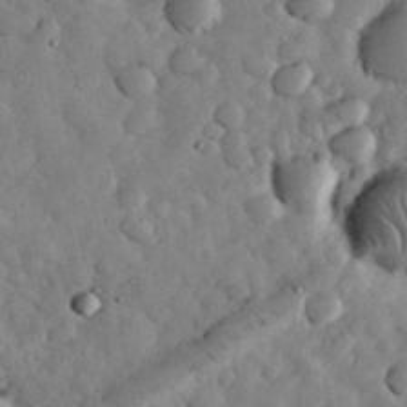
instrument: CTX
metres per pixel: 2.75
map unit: eHh
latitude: 33.8394
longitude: -68.6680
